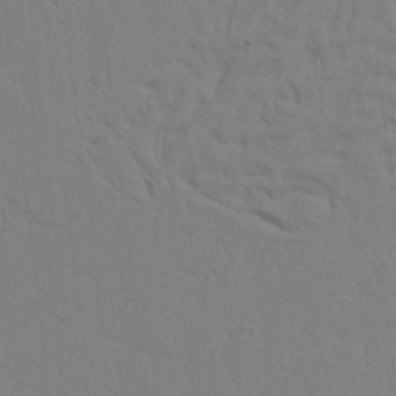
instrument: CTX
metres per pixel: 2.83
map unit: Nhu
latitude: 20.2712
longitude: -73.2726
